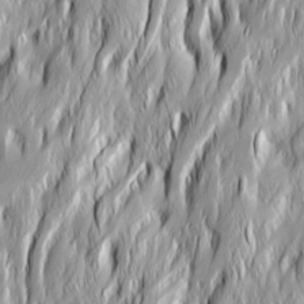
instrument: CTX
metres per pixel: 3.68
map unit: Ave
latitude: 14.9514
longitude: -135.2726
